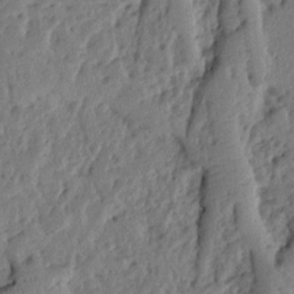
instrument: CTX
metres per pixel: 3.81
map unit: Ht
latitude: 9.5938
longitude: -78.7247
